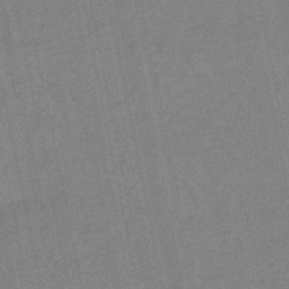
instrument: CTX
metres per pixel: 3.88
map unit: lHb
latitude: -49.4644
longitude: 79.3887
